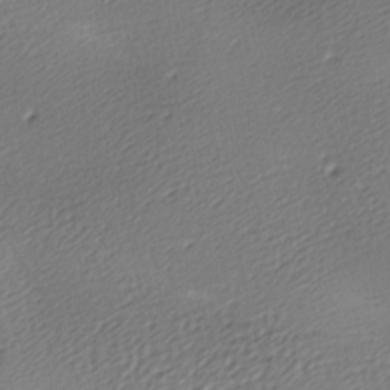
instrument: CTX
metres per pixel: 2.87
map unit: lAa
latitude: -9.3698
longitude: -127.1214
